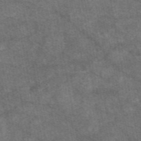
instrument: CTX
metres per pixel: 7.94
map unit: eAb
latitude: 48.2711
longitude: 122.2362
